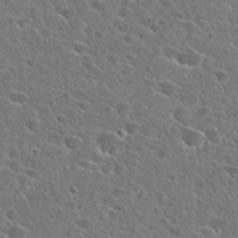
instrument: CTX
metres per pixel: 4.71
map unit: Hto
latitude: 24.7057
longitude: -45.2726
